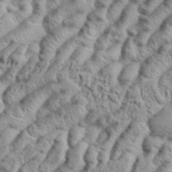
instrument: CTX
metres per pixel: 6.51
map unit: eHh
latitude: 37.7072
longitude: -136.8947
